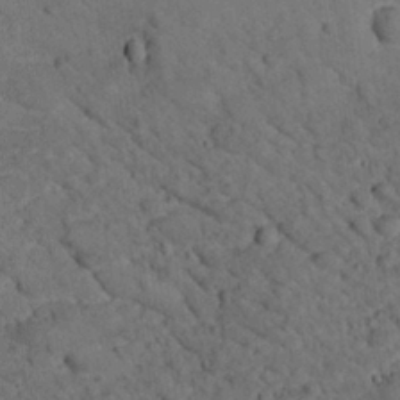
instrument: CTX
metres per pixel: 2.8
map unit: lHvf
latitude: 13.8017
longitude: 178.6707
